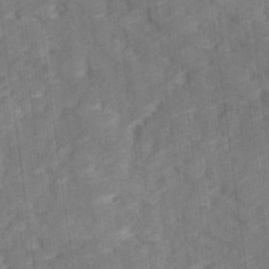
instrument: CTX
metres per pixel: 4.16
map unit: Ave
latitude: 18.2144
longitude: -135.5560
